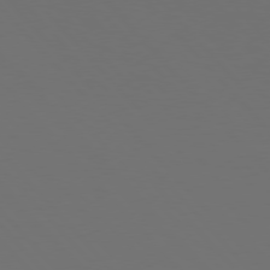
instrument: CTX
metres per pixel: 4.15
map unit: Hpe
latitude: 76.8191
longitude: -166.8947
